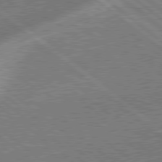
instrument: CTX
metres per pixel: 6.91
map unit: lApd
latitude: 79.0270
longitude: -170.1200
